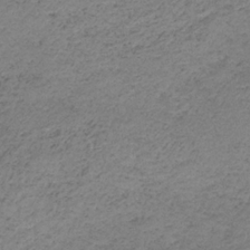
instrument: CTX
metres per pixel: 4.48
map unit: HNb
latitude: -32.7464
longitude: 63.0297
